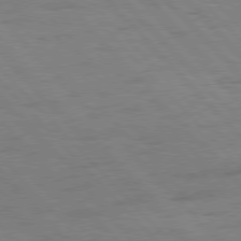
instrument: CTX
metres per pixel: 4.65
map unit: Hpe
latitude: 77.0269
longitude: -154.1011
